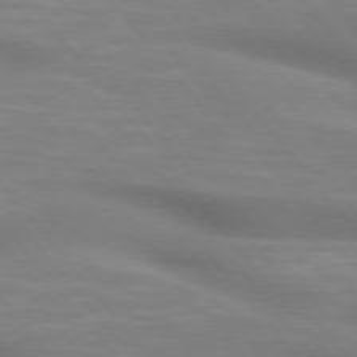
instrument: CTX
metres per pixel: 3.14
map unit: lApd
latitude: 75.4049
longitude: -60.6679
